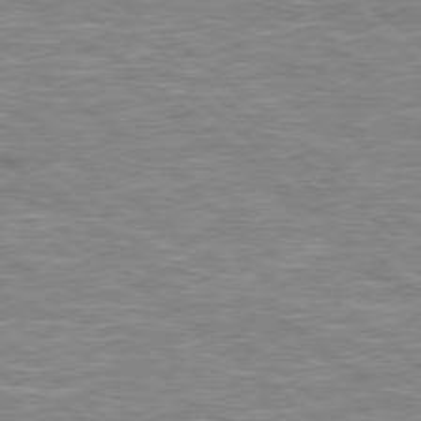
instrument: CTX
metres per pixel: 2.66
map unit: Hpe
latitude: 78.3468
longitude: 179.4832
